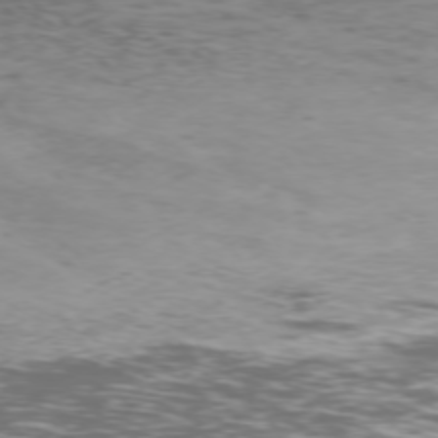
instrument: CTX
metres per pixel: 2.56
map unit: Ap
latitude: -76.6896
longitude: -68.7813
